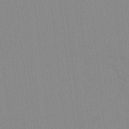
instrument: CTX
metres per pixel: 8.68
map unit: Hto
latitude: -8.1039
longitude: -48.4790
